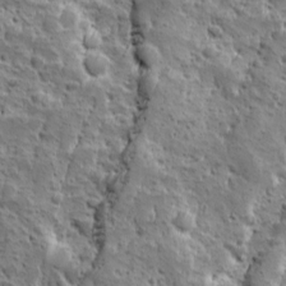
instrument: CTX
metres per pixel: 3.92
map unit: Ave
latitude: 10.2712
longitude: -105.0459
